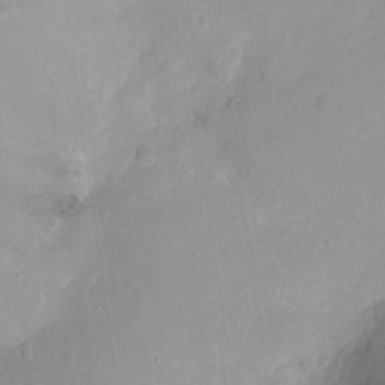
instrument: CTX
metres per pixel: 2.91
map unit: Nhu
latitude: -12.1795
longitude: -38.4790
